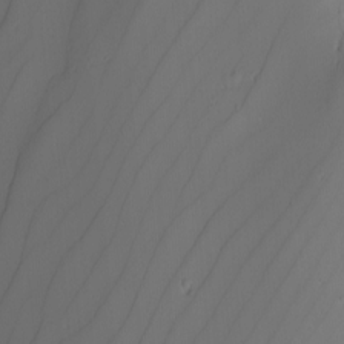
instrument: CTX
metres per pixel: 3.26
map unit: Nhu
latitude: -6.3306
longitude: -85.9339
